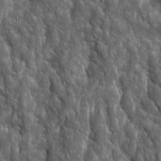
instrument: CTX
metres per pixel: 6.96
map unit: Ave
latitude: 15.9528
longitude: -133.0081
